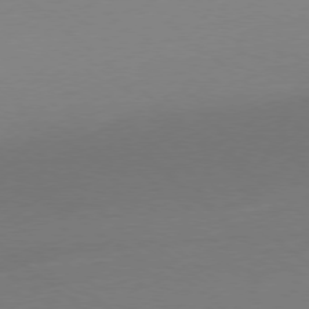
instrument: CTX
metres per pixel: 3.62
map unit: Ap
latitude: -78.4440
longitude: -99.2914
